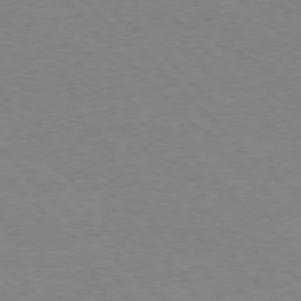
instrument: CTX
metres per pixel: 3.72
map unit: Ap
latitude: -77.4832
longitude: -86.8947
